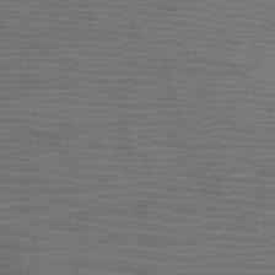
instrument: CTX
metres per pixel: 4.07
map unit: HNb
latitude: -49.2187
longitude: -45.4048
